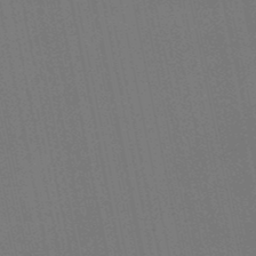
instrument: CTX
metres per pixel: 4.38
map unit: lHb
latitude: -48.3873
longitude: 69.1431
